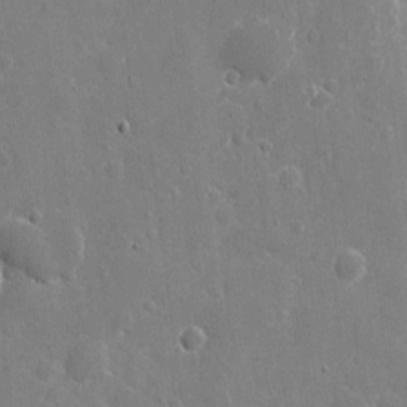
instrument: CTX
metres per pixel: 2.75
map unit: eHh
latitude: 9.9528
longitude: -70.1956
